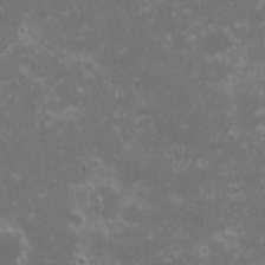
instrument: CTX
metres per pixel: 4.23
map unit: eHh
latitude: -0.8975
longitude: -85.4049
